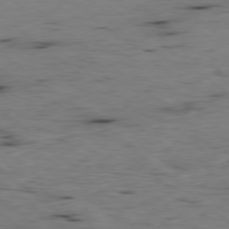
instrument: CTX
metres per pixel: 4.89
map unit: Hpe
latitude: -79.0486
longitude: 16.1984
